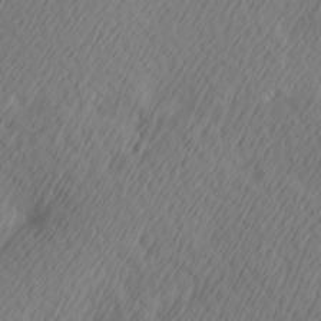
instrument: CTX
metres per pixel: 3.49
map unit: Hve
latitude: 13.4238
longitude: -91.4804
